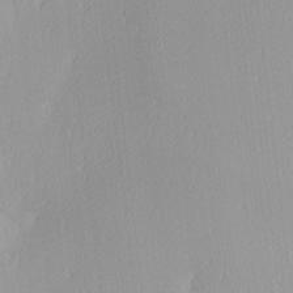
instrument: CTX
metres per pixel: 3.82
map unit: Ave
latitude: 3.1592
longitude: -113.1403
